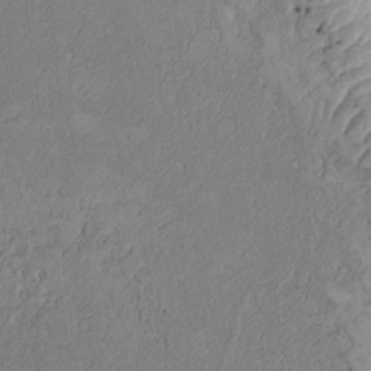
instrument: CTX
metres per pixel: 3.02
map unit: Htu
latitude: 2.5545
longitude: 149.7856
